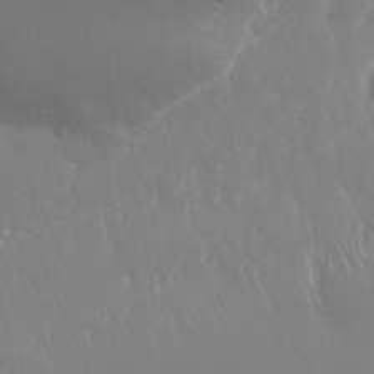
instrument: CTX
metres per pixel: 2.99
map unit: Nhu
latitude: 24.9135
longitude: -61.4048
